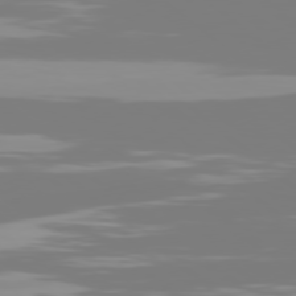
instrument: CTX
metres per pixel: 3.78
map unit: Hpe
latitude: 78.3279
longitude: -138.4790
